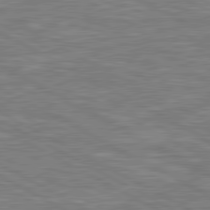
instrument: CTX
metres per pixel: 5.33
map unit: lApd
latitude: 80.7246
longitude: -171.5938
